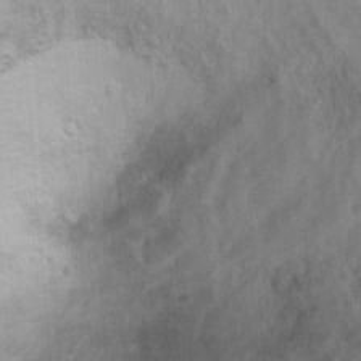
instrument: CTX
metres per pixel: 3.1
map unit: Ht
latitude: 2.8947
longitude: -34.7246
